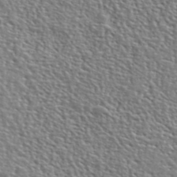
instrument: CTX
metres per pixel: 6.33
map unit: lHvf
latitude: 42.0633
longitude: -88.0255
